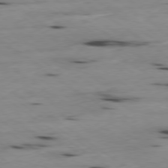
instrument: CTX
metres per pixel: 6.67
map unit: Ap
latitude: -79.5777
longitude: -101.8394
